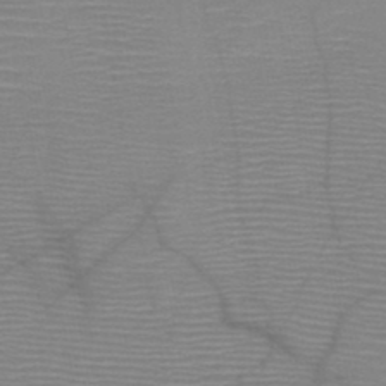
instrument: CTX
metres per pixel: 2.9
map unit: HNb
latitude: -46.6707
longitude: -40.8002
